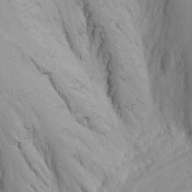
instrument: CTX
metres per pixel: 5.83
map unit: Nhu
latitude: -5.0486
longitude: -87.6316
